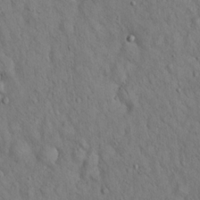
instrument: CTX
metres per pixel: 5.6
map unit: Hto
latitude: 15.4238
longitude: -58.2145
